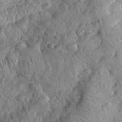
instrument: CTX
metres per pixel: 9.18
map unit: eHh
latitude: 32.3656
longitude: -65.3482
